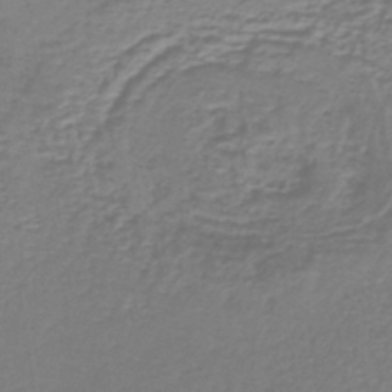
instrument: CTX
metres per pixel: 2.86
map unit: lHb
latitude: -40.9542
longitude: 58.9352
